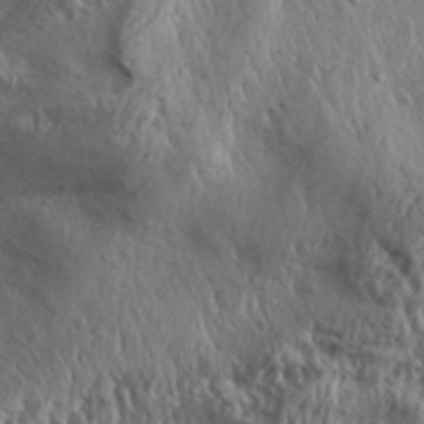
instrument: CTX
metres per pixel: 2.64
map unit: Aa
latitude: 31.9528
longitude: -135.1970
